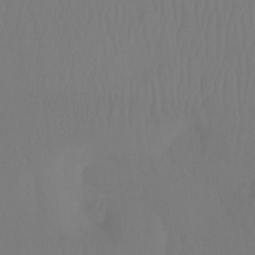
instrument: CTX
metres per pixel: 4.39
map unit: Ht
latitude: -7.5021
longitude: -31.1781
